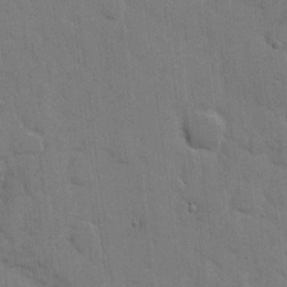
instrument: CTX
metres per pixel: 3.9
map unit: eHh
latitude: 8.0822
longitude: -67.0080
